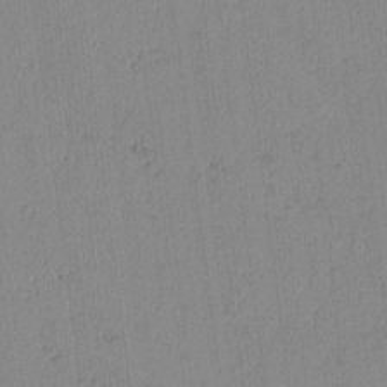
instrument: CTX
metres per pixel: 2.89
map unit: lAvf
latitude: -2.2361
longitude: -105.2348
